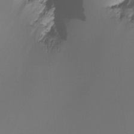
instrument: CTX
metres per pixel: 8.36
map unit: Ht
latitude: -12.5385
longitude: -49.4237
